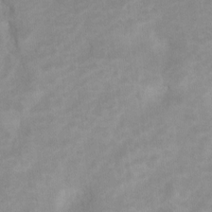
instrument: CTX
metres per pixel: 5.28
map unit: Hto
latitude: 5.8205
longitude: -32.7813
